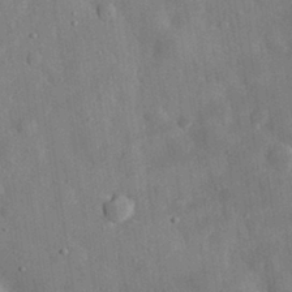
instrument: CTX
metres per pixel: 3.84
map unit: eHh
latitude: 30.6680
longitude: -77.5560
